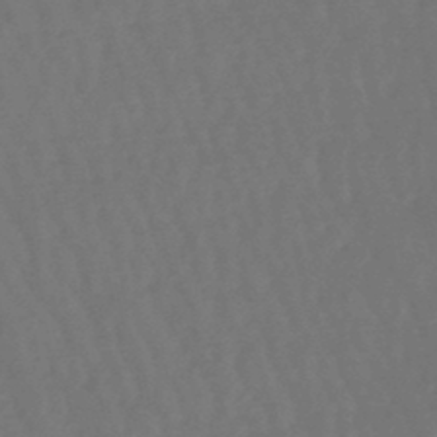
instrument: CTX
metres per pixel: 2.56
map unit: lHb
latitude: -47.5588
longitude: 79.5021
